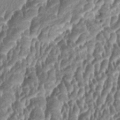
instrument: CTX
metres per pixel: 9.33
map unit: HNhu
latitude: 0.4979
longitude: 0.2173
